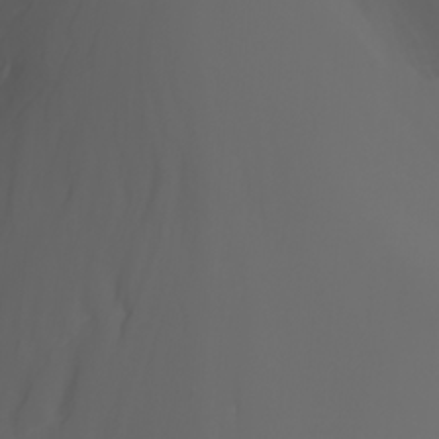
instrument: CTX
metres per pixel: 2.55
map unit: Nhu
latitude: -7.3131
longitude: -84.8002
